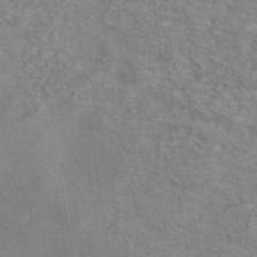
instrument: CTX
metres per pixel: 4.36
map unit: ANa
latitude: -39.2187
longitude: 96.2173
